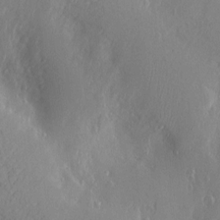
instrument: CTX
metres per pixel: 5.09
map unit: Nve
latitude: -7.3698
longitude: 173.5399
